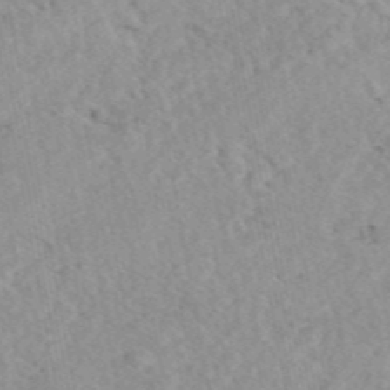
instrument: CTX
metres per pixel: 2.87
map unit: eAb
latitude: 44.4979
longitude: 114.2739
